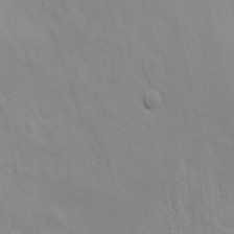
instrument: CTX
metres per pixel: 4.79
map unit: Nhu
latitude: 19.3103
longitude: -72.8191
